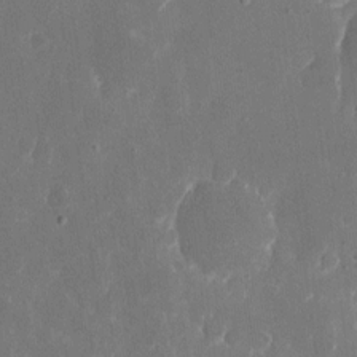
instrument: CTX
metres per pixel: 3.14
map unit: eHh
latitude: 9.1025
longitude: -69.2726
